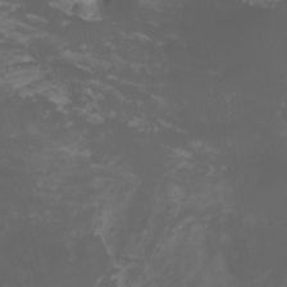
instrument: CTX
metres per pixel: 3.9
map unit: Nhu
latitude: -11.7100
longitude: -74.5168
